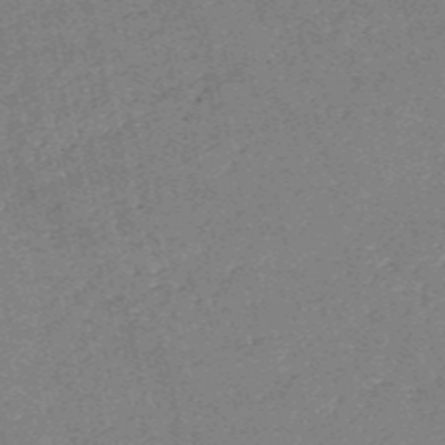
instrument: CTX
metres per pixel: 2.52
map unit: HNb
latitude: -54.3306
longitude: -40.3278
